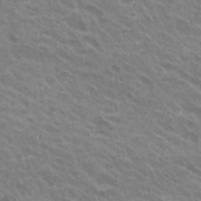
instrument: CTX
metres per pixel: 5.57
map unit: Hto
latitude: 27.4427
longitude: -35.4804
